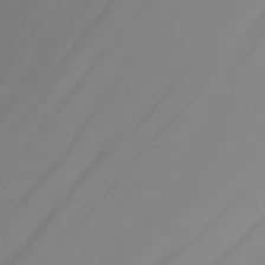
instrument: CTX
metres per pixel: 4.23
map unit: Nhu
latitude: -4.9919
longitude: -94.6113
